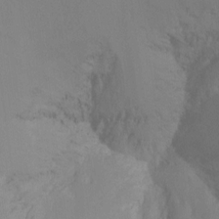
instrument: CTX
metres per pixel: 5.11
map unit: Ht
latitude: -16.1984
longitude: -50.0444
